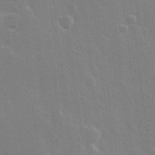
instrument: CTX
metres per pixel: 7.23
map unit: Hve
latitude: 22.4601
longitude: 148.5196
